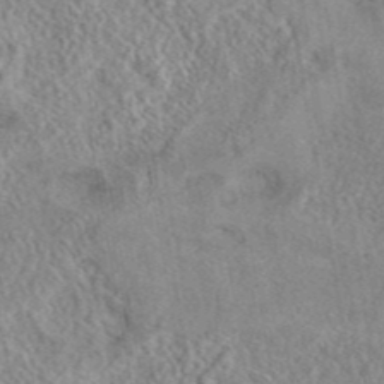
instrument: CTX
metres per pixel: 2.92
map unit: eAb
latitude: 42.2712
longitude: 109.6344
